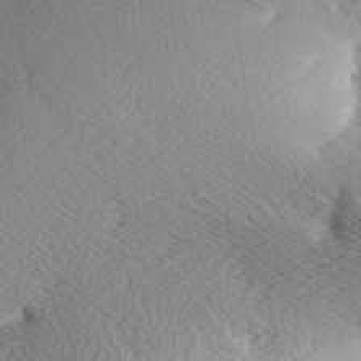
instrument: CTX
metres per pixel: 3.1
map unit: Aa
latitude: 7.7827
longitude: -140.6868
